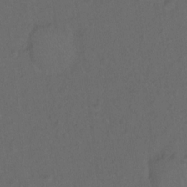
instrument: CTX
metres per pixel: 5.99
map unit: Hto
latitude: -10.2928
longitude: -37.1403
